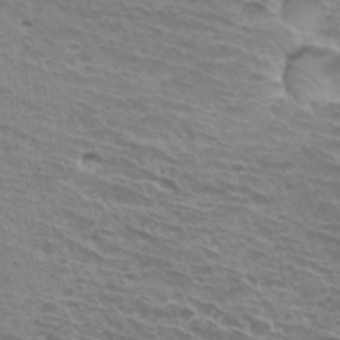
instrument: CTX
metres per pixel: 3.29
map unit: Hto
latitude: 31.4238
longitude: -41.2536
